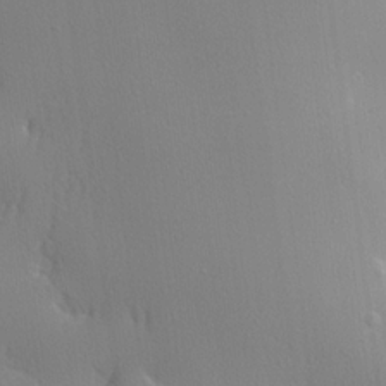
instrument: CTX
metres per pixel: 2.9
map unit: lHvf
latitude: 20.8380
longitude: 142.0283
